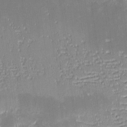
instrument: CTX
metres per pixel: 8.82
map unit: eHh
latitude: -2.5573
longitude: -85.5371
